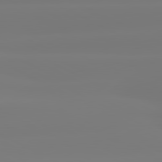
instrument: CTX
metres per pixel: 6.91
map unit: lApd
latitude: 81.0458
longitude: -156.6490
